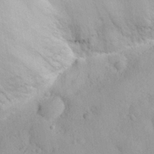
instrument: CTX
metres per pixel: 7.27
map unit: eHh
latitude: 26.3278
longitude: -65.9528
